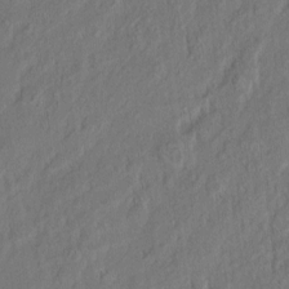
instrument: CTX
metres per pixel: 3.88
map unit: eHh
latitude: 5.9528
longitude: -76.8380
